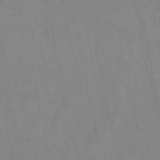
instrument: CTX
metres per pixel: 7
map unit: lHb
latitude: -48.6708
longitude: 72.6329
